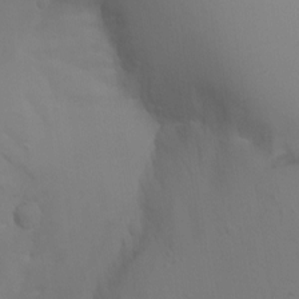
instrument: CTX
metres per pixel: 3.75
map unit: Aa
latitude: -7.4643
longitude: -78.2523
